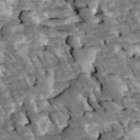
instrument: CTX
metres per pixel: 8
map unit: Htu
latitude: 1.1403
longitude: 142.7841
